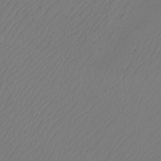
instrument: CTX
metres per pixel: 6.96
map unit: Htu
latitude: -10.6518
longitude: -73.7072
